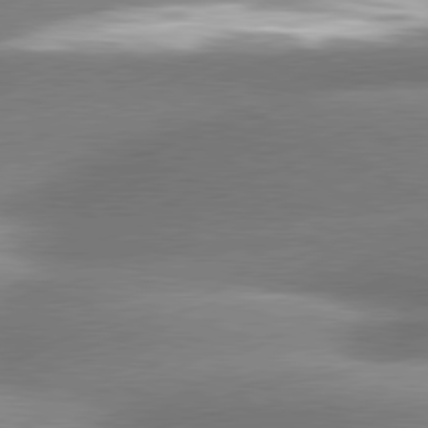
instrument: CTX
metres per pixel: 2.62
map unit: lApd
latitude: 80.1956
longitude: -159.6883
